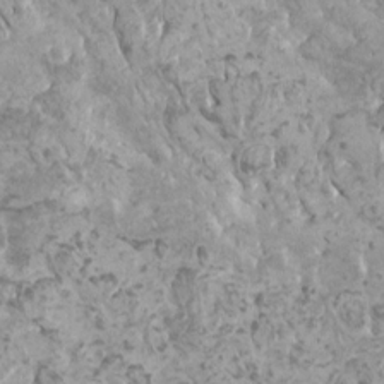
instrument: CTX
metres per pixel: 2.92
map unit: HNhu
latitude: 0.0444
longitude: 1.8612
